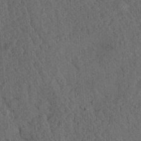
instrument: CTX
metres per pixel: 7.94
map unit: Ave
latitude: 23.9717
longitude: -134.1011
